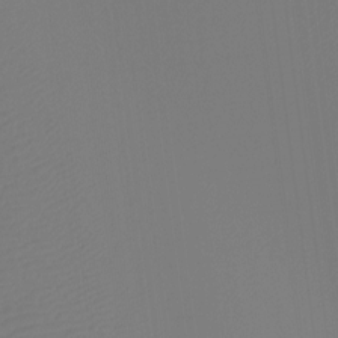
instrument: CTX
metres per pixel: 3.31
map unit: Htu
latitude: -13.0109
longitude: -47.7261
